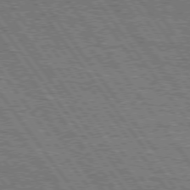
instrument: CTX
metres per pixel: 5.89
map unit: Hpe
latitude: 75.3671
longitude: -152.2523
